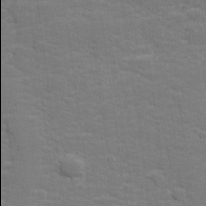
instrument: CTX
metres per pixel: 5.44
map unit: lHvf
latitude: 25.7260
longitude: 142.0094
